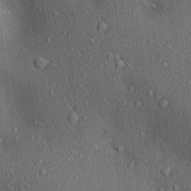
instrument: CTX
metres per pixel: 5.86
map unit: lAa
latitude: 20.7435
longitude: -138.8191
